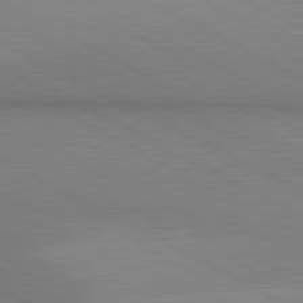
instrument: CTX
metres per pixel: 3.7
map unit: lApd
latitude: 80.6679
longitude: 139.8234
